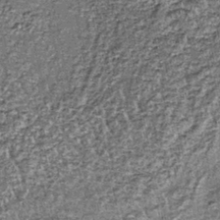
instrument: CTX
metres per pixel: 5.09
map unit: lHb
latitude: -39.2187
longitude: 65.1620
